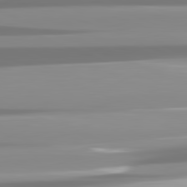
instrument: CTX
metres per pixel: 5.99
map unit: lApd
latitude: 82.1199
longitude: -137.8206
